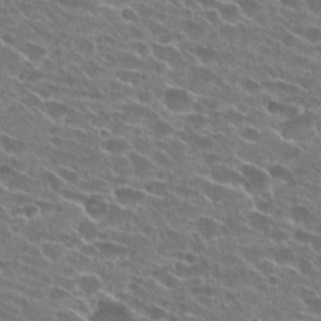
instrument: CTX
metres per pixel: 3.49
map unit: Hto
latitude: 25.0080
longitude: -43.1781
